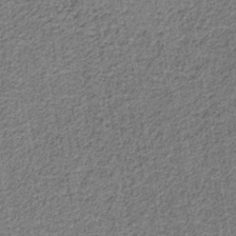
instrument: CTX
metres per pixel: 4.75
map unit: eAb
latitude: -38.7274
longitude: 52.5384
